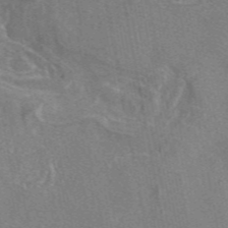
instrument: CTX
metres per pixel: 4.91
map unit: eAb
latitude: 47.1404
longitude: 108.5007
